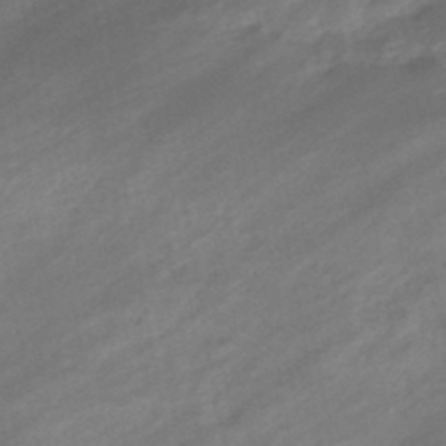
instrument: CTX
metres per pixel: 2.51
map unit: eHb
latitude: -44.6896
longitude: 85.8044
